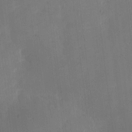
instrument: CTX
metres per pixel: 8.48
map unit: eHh
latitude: 4.7624
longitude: -67.9150
